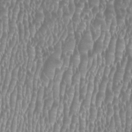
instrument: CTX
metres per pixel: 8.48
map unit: HNhu
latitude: -0.0850
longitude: 0.0850
